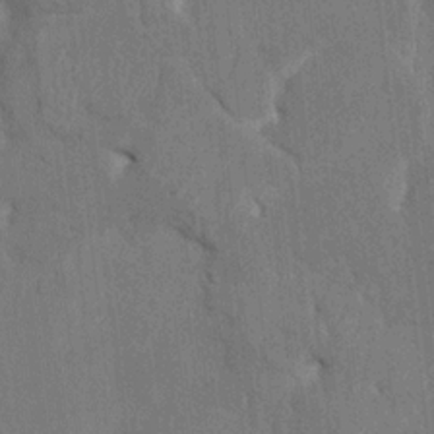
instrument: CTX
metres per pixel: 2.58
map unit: HNhu
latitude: 4.2522
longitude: -7.6505
